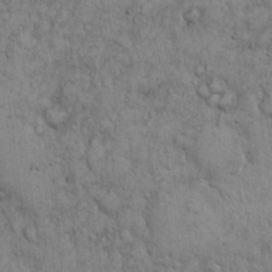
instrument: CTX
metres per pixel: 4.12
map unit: Hto
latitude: 15.2348
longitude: -56.7246
